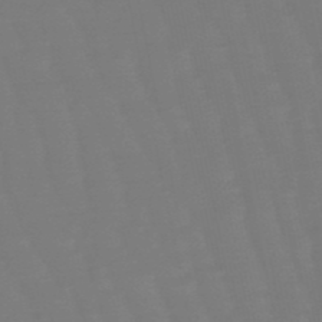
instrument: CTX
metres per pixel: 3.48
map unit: eHb
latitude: -50.1606
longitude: 77.7667
